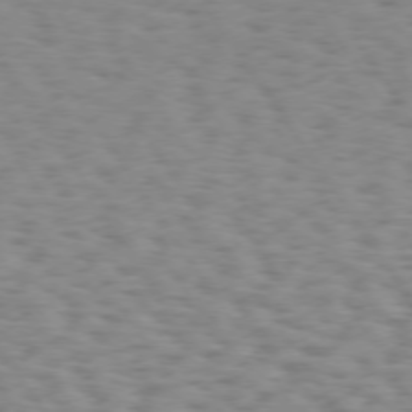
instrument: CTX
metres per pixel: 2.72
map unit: Hpe
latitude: 73.6316
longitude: -132.6113
